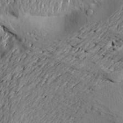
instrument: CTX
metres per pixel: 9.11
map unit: Aa
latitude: 21.8206
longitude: -150.3656
